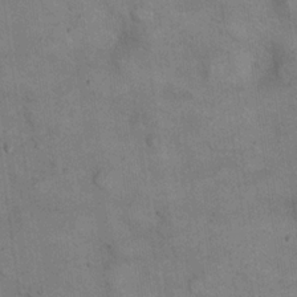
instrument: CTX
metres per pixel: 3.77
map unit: eHh
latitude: 21.9339
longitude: -61.3670
